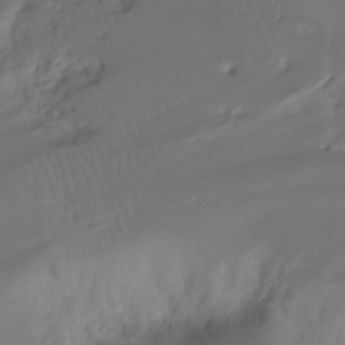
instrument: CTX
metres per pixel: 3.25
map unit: Ht
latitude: -7.6910
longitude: -29.8016
